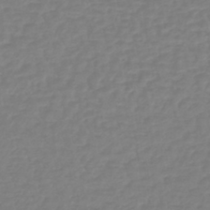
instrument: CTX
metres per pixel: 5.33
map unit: lHb
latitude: -42.3306
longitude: 67.3887
